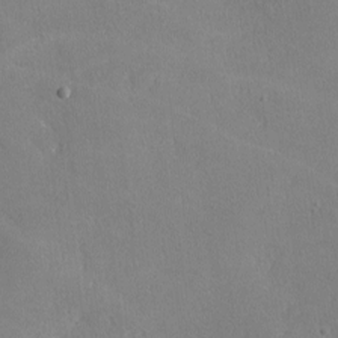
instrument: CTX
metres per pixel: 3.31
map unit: lHvf
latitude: -10.3495
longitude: -100.1956
